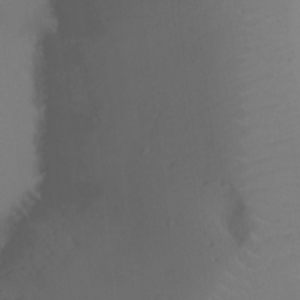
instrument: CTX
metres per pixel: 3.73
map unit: Ht
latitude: -16.4629
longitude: -41.4804
